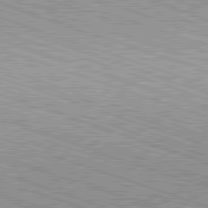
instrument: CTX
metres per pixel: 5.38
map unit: Hpe
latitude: -82.8408
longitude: 8.3495
